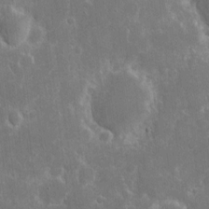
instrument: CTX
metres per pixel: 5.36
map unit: eHh
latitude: 7.1403
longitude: -70.1200
